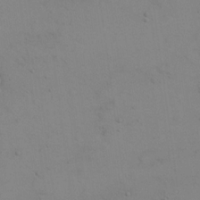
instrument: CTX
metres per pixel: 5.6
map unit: eHh
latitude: 17.8772
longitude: -66.9702
